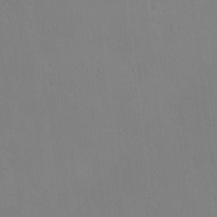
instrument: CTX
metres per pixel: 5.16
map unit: eHh
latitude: -3.2186
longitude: 19.5588
